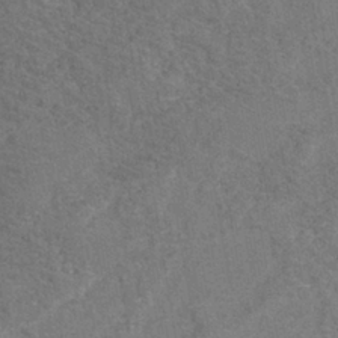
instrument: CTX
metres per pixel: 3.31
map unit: eHh
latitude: -40.1606
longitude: -29.6316
